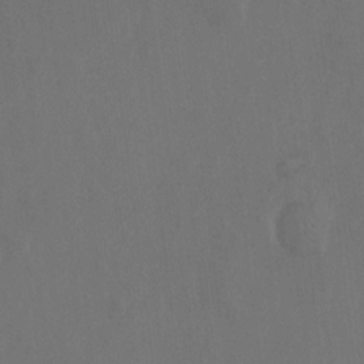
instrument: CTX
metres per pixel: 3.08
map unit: Hto
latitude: -10.2740
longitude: -36.7246
